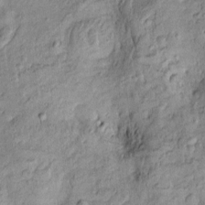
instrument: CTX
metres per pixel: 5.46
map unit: Htu
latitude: -9.4265
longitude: 177.4077
